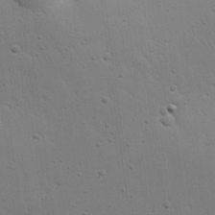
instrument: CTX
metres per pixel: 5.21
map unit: Nhu
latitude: 17.9339
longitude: -78.7058
